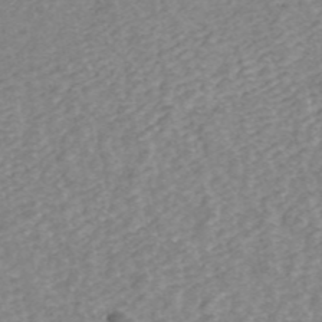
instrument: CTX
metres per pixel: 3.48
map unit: ANa
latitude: 44.9891
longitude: 24.7463
